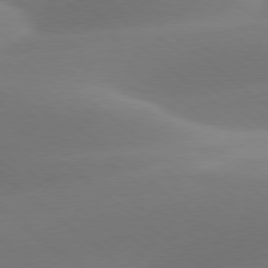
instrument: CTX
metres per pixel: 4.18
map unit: lApd
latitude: 78.2901
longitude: -51.9528
